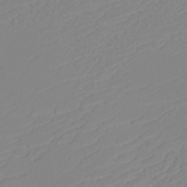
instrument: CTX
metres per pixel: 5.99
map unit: eHh
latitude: -6.0283
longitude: -85.5560
